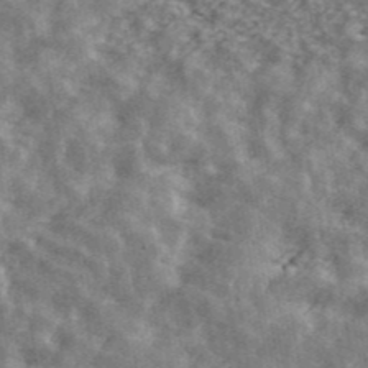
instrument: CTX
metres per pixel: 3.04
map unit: ANa
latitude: 43.4238
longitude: 47.2187
